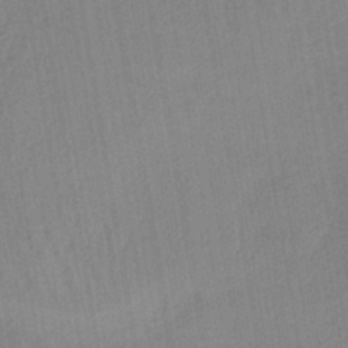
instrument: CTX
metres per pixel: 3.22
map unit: lHb
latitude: -41.1053
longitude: 60.8219
